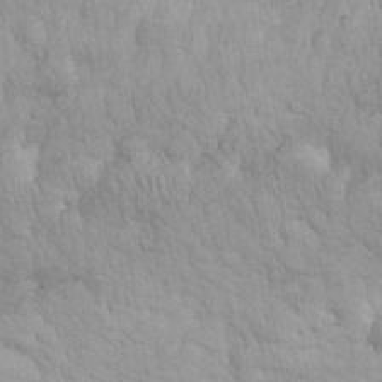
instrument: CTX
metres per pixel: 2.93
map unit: eHh
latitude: 32.0444
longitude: -67.1970
